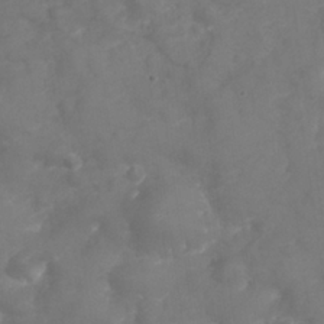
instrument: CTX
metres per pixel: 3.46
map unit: Nhu
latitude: 25.5371
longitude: -63.5560
